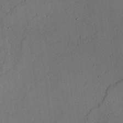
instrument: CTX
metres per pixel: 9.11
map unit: lAvf
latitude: 23.2915
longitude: -109.7827
